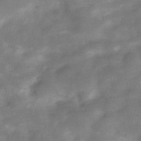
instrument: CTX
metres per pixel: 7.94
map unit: Hve
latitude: -32.0472
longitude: 89.4076
